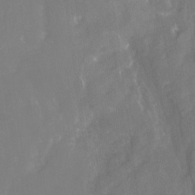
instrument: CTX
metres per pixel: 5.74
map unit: Nhu
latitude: -26.2928
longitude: -57.2914
